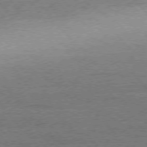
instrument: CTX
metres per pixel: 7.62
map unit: Ap
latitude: -77.6911
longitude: -96.0255
